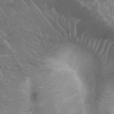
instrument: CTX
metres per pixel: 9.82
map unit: Nhu
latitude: 25.5749
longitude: -51.3292
